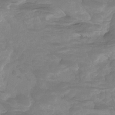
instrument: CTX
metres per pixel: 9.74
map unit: Nhu
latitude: -14.1795
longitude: -58.7624
